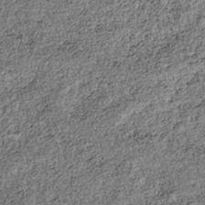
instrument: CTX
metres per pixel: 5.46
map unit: HNhu
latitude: -36.3684
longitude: 33.6155
